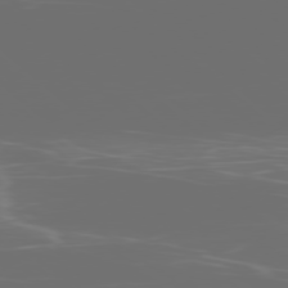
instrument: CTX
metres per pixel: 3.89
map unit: Ap
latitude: -78.8030
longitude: -69.2348
